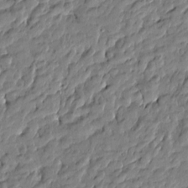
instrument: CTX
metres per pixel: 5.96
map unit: Htu
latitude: -5.2942
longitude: 177.6533
